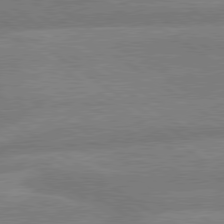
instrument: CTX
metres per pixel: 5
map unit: lApd
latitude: 79.6694
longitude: -164.4223
